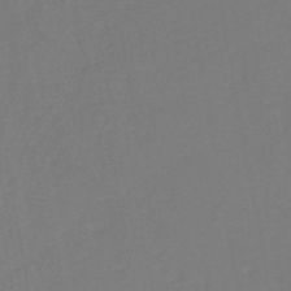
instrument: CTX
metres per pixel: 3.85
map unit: eHh
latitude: -45.9367
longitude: -29.0647
